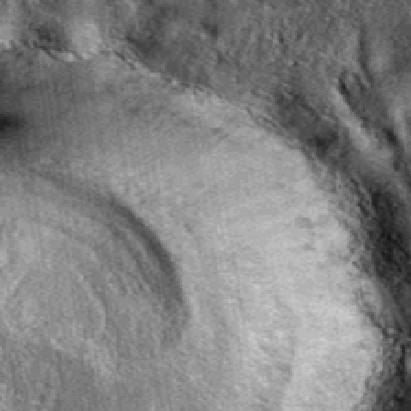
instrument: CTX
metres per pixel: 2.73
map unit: eAb
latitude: 37.7638
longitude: 109.0297
